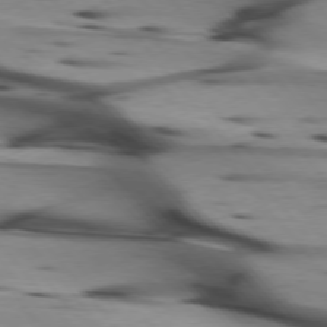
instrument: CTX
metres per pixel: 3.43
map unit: lApd
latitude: 75.3104
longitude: -65.9339
